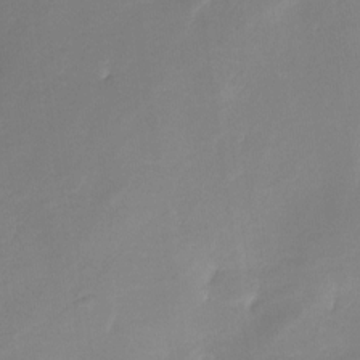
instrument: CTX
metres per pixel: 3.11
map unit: Nhe
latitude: -26.8219
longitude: -109.7449
